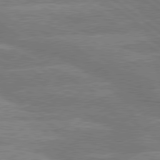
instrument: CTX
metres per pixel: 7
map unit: lApd
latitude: 79.5371
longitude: -121.1970
